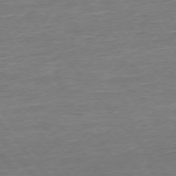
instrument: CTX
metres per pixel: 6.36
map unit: Ap
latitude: -75.4077
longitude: -93.4048
